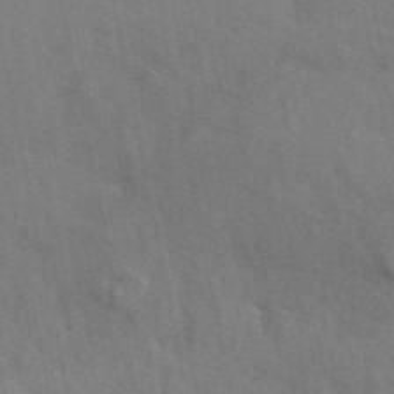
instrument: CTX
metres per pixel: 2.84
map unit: ANa
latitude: 48.0444
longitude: -75.7261
